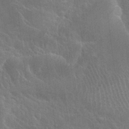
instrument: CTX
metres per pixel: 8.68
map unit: Hto
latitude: 25.5560
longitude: -39.1781
